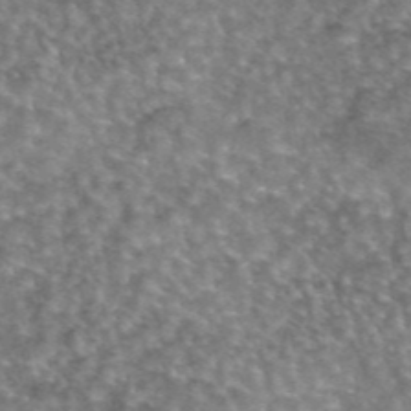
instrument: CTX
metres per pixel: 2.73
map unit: eAb
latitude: 44.8569
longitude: 109.0108
